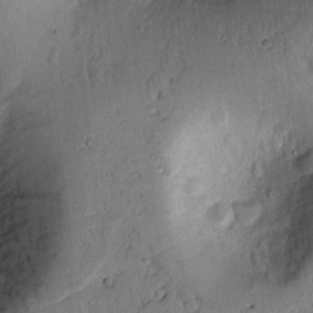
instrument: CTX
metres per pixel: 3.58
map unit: lAvf
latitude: 7.6883
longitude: 169.6721
